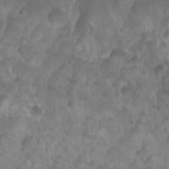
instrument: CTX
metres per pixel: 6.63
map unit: Nhu
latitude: 26.1389
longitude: -54.7057
